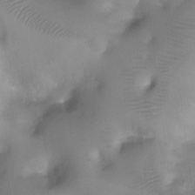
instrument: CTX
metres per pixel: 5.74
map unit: Ht
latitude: -4.4629
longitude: -28.4223
